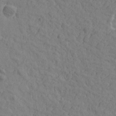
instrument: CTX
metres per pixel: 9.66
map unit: Htu
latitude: -1.3699
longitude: -175.7450
